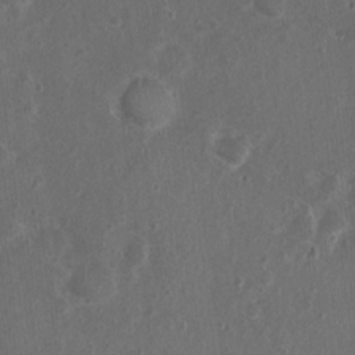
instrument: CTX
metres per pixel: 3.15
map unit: Nhu
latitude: 1.2915
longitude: -15.0837
